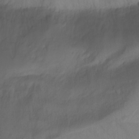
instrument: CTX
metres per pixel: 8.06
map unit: Aa
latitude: -3.2186
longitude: -74.0633
